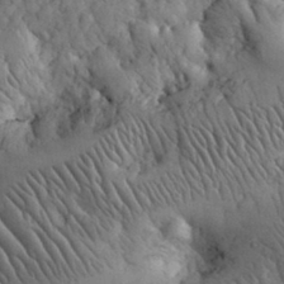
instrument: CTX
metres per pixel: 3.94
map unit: eHh
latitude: 32.2900
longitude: -68.3090
